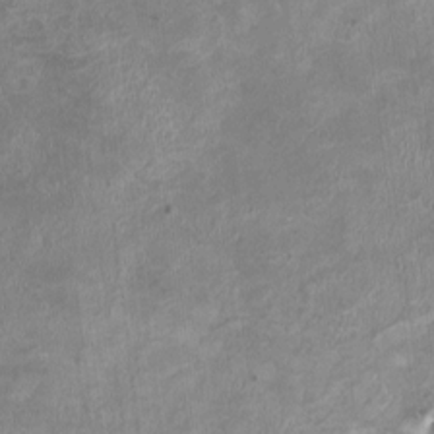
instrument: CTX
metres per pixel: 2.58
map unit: HNhu
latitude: 2.9891
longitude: -3.9528
